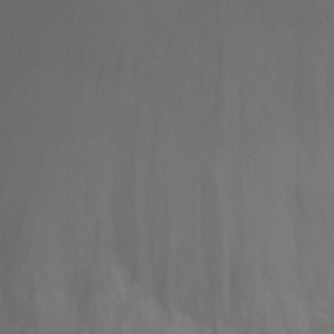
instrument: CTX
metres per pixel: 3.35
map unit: Ht
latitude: -4.6896
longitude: -18.3278
